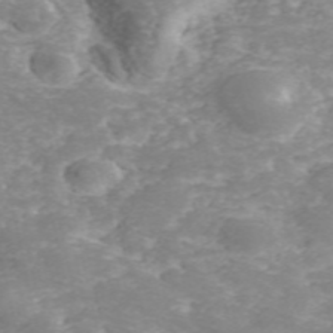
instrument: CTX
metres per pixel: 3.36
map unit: ANa
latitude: 41.0458
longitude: 33.9556
